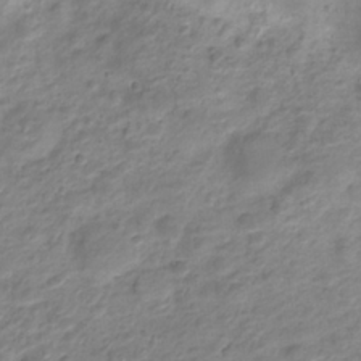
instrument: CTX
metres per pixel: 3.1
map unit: Nve
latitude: -19.7478
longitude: 105.8800
